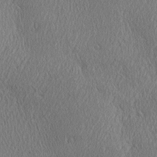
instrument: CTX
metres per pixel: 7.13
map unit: Ave
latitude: 21.7450
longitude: -136.6680
